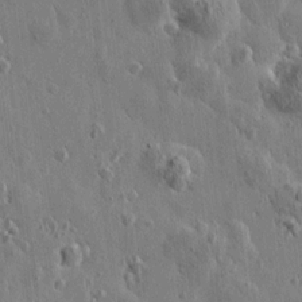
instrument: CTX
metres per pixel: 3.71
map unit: Htu
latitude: 1.3859
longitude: -178.2712
